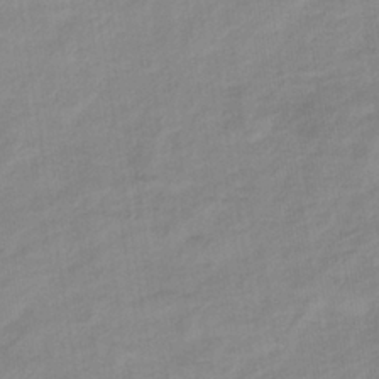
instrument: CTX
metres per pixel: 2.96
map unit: lHb
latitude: -35.5588
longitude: 73.0864
